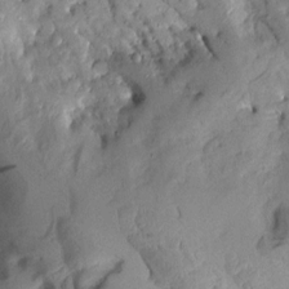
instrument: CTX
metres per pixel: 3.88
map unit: Aa
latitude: 8.4412
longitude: -142.3090
